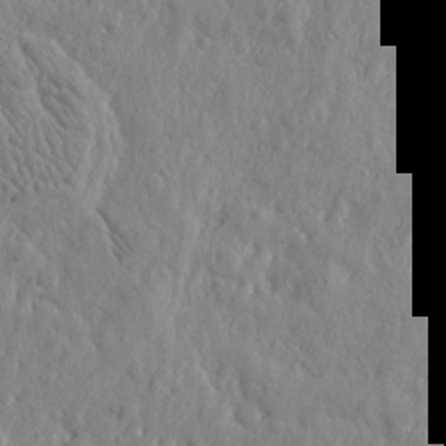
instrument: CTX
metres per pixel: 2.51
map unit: Htu
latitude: -2.6896
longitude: 178.9919
